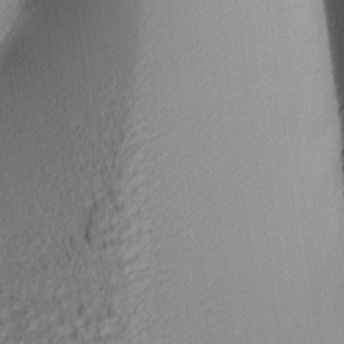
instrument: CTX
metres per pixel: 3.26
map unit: lAa
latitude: 3.5371
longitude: -115.5938
